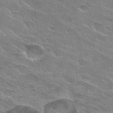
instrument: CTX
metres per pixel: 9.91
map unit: Hto
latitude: 29.6694
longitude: -43.0647
